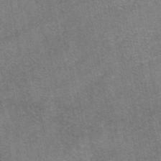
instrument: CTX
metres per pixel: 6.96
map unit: eAb
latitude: 47.8773
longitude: 103.4266
